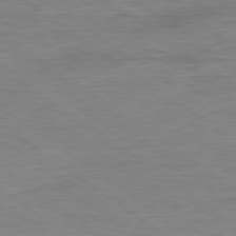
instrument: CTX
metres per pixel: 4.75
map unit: Ap
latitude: -80.3495
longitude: -80.6113
